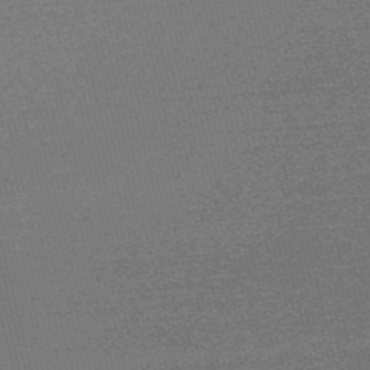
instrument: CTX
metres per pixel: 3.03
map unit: Nve
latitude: -56.2361
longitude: 61.5210
